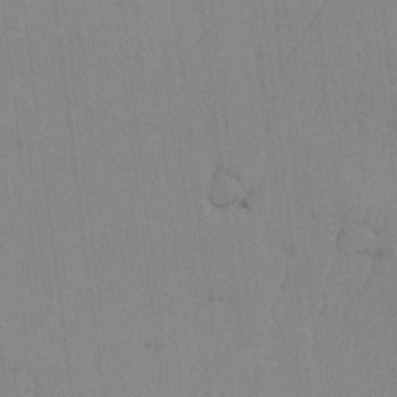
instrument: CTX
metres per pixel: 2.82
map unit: lAvf
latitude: -5.8422
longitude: -114.6301
